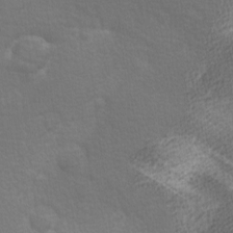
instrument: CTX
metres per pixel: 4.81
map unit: lAa
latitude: -10.2362
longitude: -125.4426
